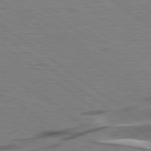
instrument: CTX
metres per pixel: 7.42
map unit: lApd
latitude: 79.0459
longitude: -51.3292
